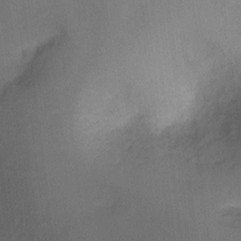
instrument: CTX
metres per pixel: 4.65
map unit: Ht
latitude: 2.1578
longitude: -29.1403
